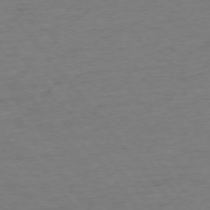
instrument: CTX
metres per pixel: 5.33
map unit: Ap
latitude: -75.6533
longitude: -88.7247
